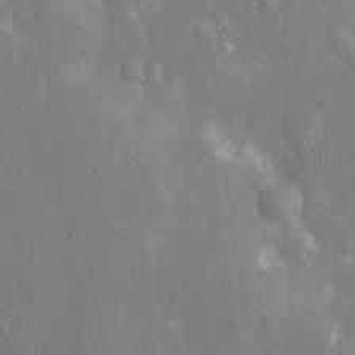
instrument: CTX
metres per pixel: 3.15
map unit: Nhu
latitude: -14.4062
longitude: -25.3292
